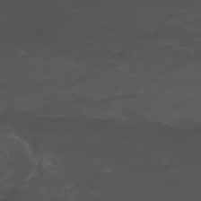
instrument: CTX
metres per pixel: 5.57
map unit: Nhu
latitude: -11.4454
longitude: -75.0270
